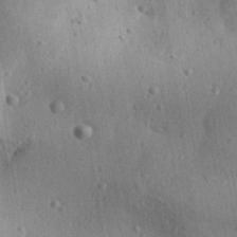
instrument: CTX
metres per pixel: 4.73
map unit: Aa
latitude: 31.8584
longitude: -133.3293
